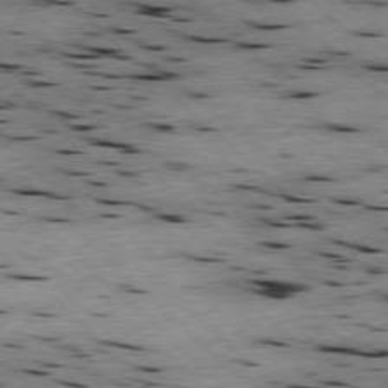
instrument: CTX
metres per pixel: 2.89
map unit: Hpe
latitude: -78.1794
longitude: -19.8772
